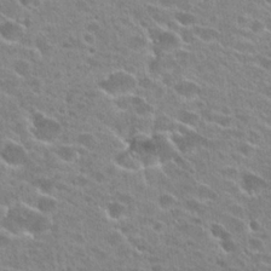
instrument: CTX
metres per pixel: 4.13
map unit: Hto
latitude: 24.5734
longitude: -45.7638
